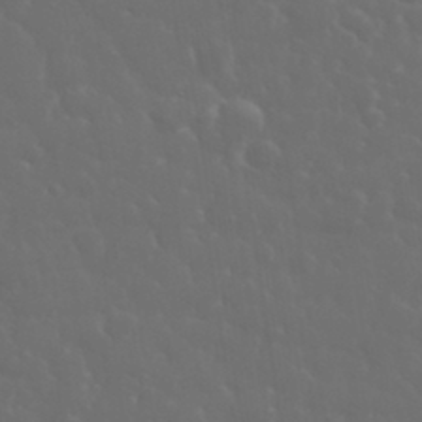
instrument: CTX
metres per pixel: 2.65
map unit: eHh
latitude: 33.4993
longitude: -60.7813
